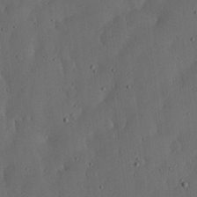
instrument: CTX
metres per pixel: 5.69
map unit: lHvf
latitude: 19.2348
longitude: -115.1970
